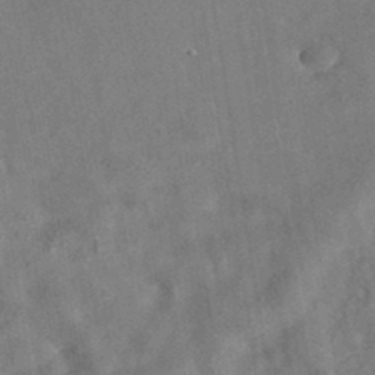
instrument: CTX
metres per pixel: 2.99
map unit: eAb
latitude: 34.9324
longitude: 108.8030
